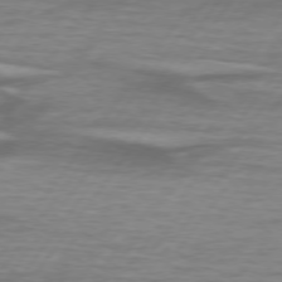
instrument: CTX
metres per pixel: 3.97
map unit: lApd
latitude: 74.9325
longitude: -79.0270
